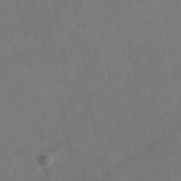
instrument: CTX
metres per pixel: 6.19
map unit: eAb
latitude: 47.9150
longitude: 110.9541
